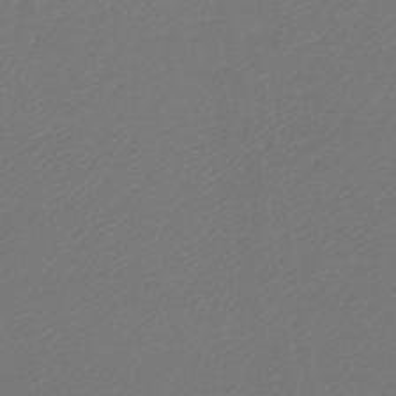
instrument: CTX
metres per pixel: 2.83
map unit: lHb
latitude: -45.7856
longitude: 59.9745
